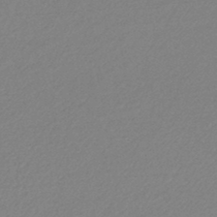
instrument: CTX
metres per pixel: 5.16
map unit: lHb
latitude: -45.1809
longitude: 73.7288
